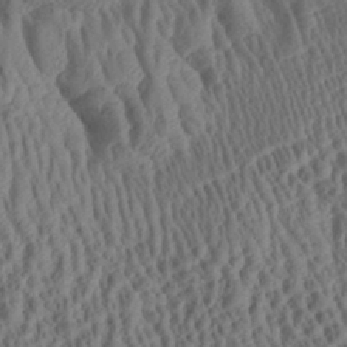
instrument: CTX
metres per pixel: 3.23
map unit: Aa
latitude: 28.4790
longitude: -137.1403
